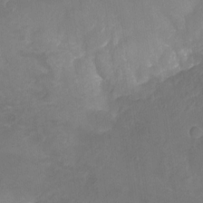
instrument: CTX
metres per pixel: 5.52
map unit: Nhu
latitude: -26.0094
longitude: -57.1403
